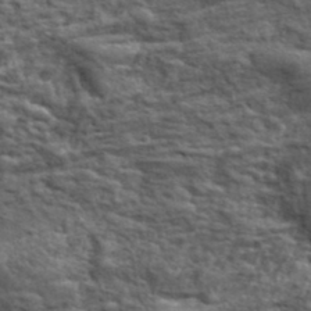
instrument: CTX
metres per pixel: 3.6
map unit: lHvf
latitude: 38.5924
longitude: -88.9325
